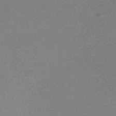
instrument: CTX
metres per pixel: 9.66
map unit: Nve
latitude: -56.5196
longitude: 61.4643
